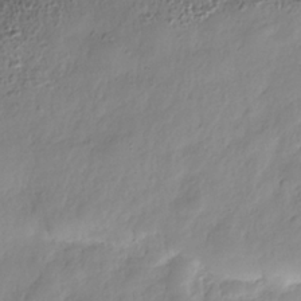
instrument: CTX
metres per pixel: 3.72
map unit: Nhe
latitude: -36.5195
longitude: -178.4223
